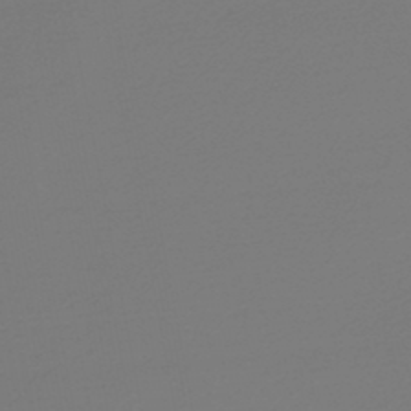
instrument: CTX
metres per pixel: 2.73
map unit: lHb
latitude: -47.9367
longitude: 65.4077
